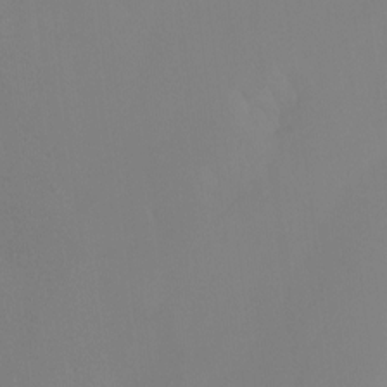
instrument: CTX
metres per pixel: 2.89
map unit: Ht
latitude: -12.3117
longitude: -47.7450
